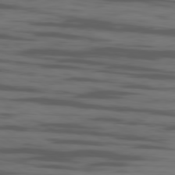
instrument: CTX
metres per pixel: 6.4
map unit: Ap
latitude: -80.1984
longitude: -102.0444
